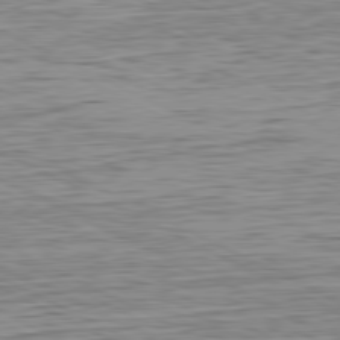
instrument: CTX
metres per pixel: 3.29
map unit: Hpe
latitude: -81.0865
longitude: 11.5777
